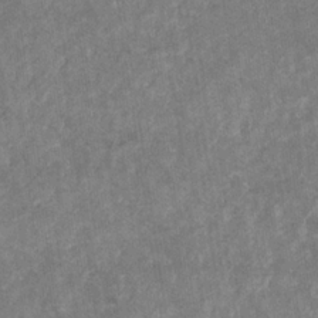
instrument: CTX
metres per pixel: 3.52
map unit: eHb
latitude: -31.3887
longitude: 72.2739
